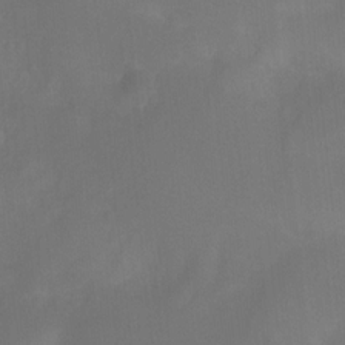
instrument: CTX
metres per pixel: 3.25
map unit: Htu
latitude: -12.4629
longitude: -73.5938
